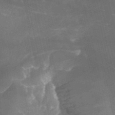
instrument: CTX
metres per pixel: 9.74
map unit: Aa
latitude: -13.1809
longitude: -66.6868
